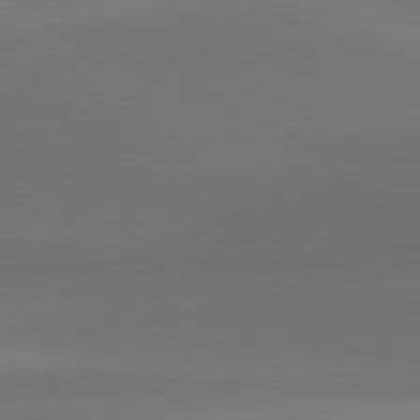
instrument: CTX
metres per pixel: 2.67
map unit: lApd
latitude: 81.4426
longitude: 138.3495
